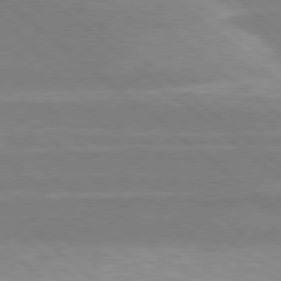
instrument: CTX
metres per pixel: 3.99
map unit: Hpe
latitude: 78.0444
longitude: -126.3467
